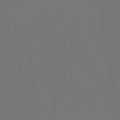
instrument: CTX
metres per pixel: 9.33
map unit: eHb
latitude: -43.8233
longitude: 88.7085
